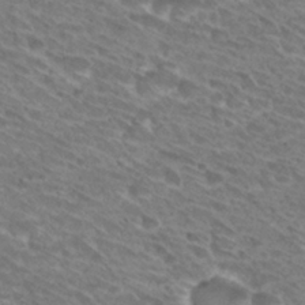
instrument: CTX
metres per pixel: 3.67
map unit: Hto
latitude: 30.9136
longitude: -44.1955
